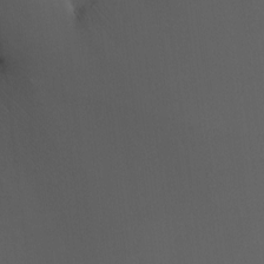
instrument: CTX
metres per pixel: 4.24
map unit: HNhu
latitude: 6.3089
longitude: 8.8219
